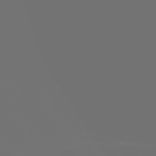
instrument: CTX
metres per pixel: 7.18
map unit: Hpe
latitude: -73.1998
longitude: 4.9541
